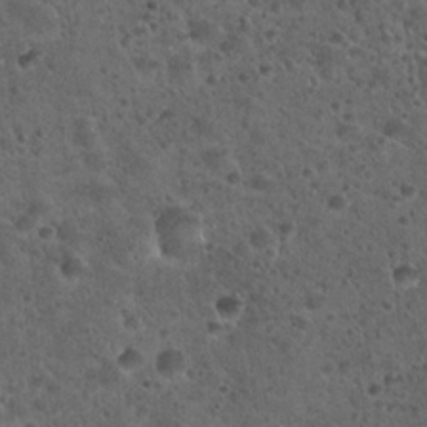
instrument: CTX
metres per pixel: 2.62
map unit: Hto
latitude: 22.3089
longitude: -53.2537
